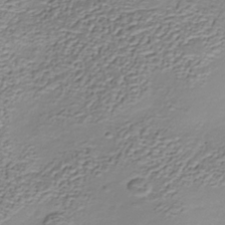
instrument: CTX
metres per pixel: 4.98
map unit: Nhu
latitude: -38.8786
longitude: -86.1389
